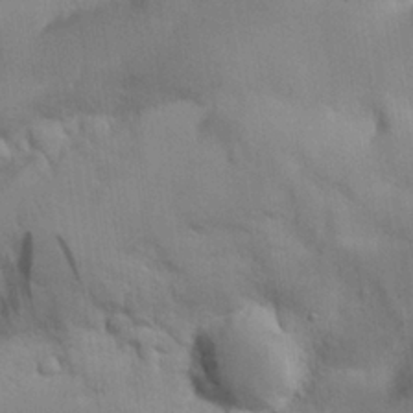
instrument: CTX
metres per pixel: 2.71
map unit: Nhu
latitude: 25.8394
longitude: -71.1970
